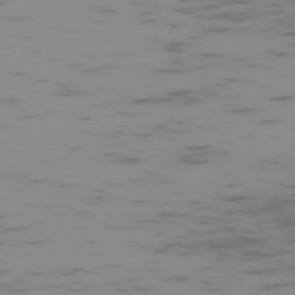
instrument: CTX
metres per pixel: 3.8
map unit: Hpe
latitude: -73.9556
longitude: 7.1242
